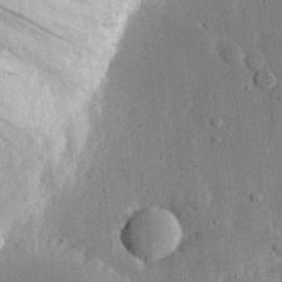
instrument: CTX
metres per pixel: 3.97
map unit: eHh
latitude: 27.9528
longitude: -79.1026
